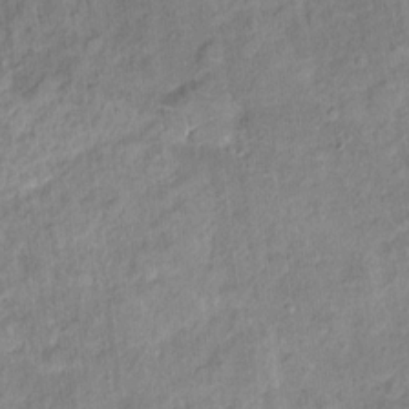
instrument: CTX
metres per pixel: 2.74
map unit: Ht
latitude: 14.1767
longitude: -39.2348
